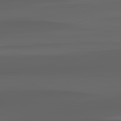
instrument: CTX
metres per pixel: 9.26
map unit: lApd
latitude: 82.9891
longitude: -134.2522
